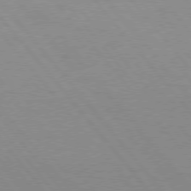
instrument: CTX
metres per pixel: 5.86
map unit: Hpe
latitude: 75.8394
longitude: -143.8583
